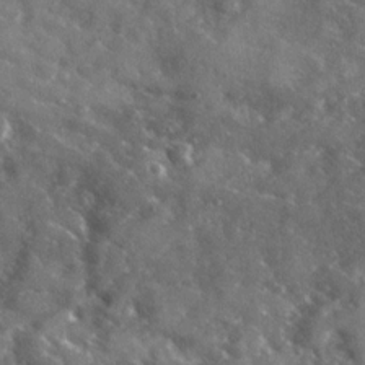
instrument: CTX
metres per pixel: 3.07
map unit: Ave
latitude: 18.4412
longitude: -130.2712
